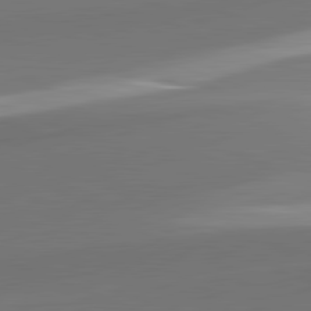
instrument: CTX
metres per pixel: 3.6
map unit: lApd
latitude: 81.9528
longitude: 141.3510
